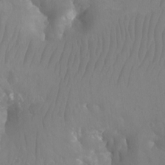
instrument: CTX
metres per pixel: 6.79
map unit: Aa
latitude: -12.7274
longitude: -67.3292
